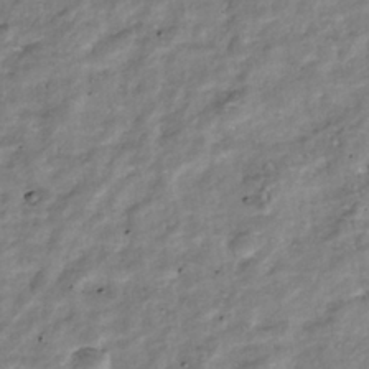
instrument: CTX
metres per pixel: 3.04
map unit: Nhu
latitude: -39.0864
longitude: -81.0080
